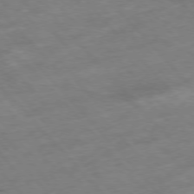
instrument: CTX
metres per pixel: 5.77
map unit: Hpe
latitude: -76.9920
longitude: -17.8961
